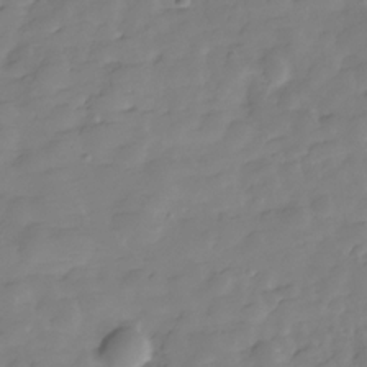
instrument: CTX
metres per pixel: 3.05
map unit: Hve
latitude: -29.2754
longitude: 91.3510
